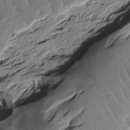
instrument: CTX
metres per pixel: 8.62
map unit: Htu
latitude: -4.9730
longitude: 156.6518
